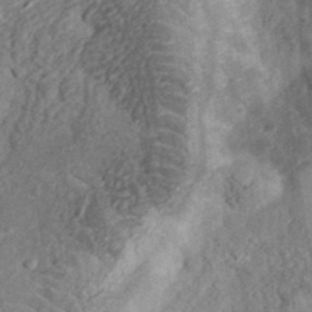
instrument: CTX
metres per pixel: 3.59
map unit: eHh
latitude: 36.7058
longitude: -79.5749
